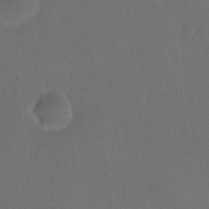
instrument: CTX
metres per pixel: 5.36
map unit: eHh
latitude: 18.8947
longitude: -64.9892
